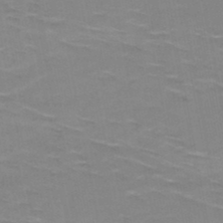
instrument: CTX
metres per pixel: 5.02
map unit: HNb
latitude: -48.6330
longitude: -47.5371
